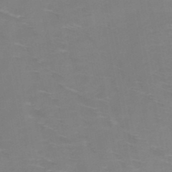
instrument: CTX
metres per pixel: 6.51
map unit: HNb
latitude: -48.9353
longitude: -47.2537
